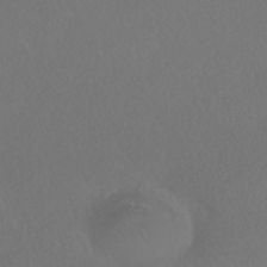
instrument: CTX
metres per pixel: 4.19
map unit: HNhu
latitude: -41.7477
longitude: 97.5021
